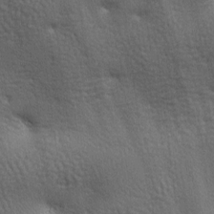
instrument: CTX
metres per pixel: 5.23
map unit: lAa
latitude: -7.9745
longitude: -125.4615
